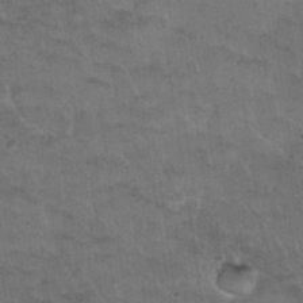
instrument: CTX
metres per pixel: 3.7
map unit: Nhu
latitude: 30.6302
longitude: -51.6316
